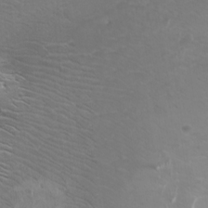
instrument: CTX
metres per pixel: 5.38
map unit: Htu
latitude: -8.2739
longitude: -64.7246
